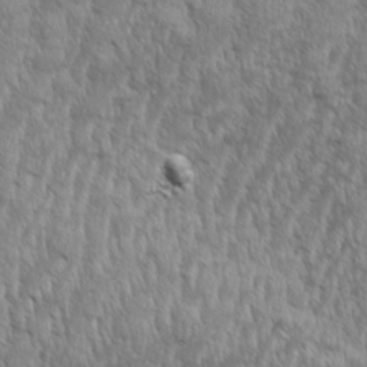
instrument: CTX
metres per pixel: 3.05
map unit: Aa
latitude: 8.7246
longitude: -130.2901
